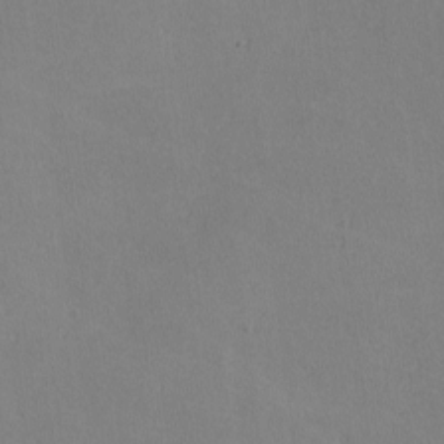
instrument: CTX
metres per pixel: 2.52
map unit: lHvf
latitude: -10.0283
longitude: -99.9906
